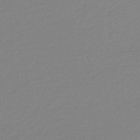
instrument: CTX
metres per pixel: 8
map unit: lHb
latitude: -45.8800
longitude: 65.6155
